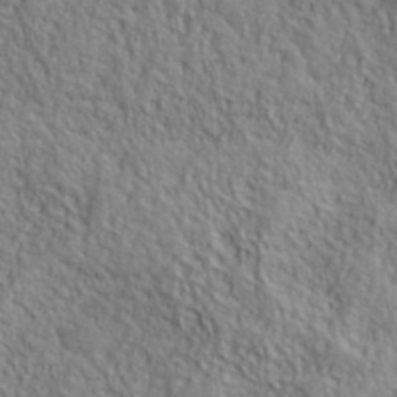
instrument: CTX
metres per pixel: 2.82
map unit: lHvf
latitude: 39.0080
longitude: -90.9703
